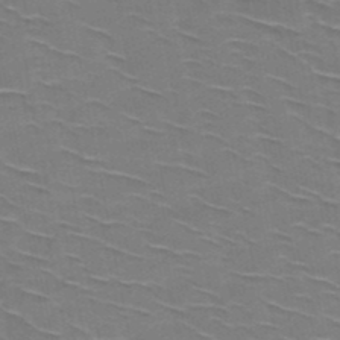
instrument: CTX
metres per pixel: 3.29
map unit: HNb
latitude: -48.2740
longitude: -48.1389
